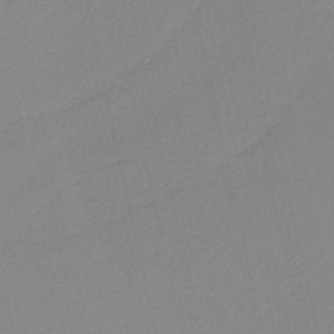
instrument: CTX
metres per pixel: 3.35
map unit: HNb
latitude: -36.5762
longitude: 56.4440
